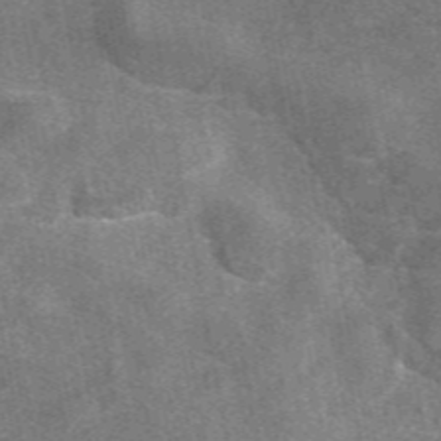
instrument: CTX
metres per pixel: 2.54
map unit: eAb
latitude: 47.9528
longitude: 121.4832
